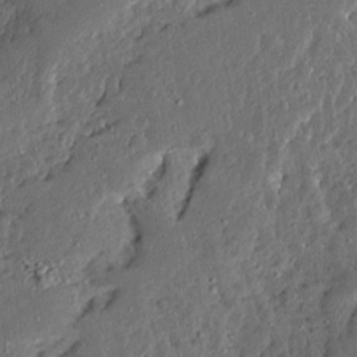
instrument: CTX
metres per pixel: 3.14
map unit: Ave
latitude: 13.7072
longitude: -136.7624
